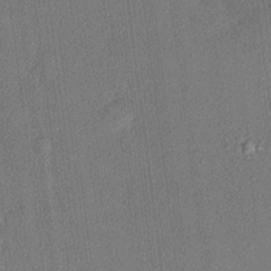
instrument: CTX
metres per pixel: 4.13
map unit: lHvf
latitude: 20.5357
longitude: 141.4643
